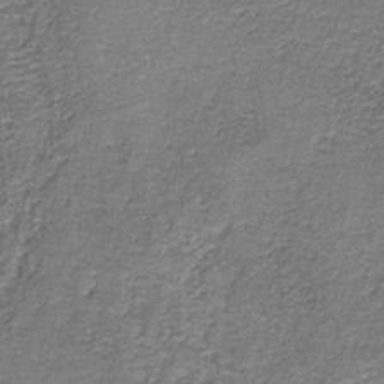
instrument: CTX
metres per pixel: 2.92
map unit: HNb
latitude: -37.3320
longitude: 51.5021
